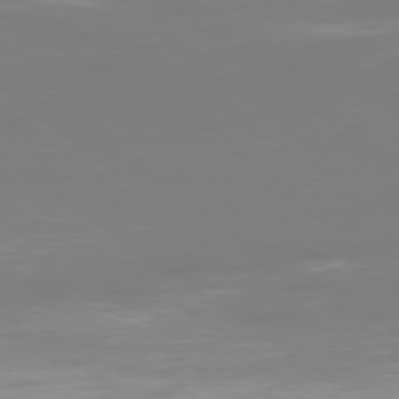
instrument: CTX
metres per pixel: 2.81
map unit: Ap
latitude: -79.1242
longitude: -93.9528
